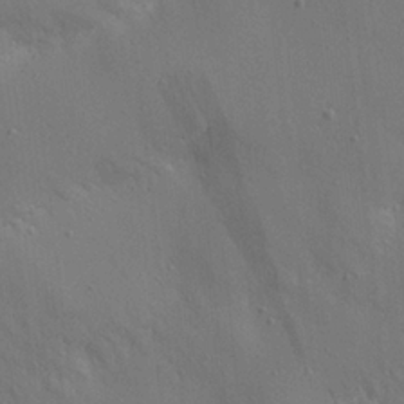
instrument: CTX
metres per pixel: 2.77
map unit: Nhu
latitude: 25.8205
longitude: -72.2145
